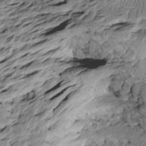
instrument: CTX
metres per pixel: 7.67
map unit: Htu
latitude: -6.5196
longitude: 154.2550
